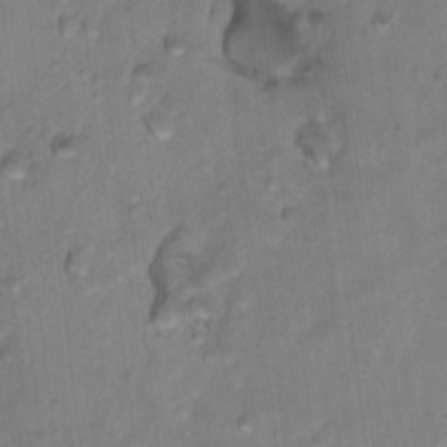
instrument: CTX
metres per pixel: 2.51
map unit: Nhu
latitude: 17.1214
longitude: -32.3089
